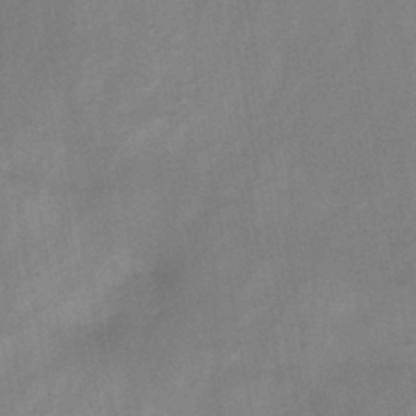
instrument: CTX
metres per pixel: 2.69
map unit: HNb
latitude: -45.4077
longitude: -38.8191
